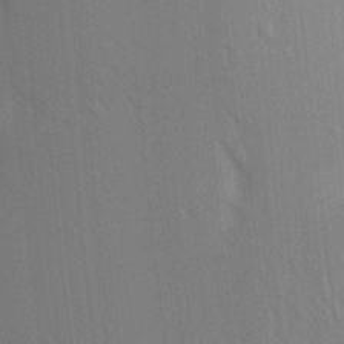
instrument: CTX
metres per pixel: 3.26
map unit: Aa
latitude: 18.0633
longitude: -149.3293
